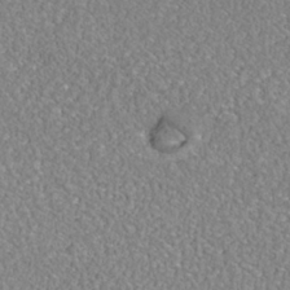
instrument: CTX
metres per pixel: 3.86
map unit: Nhe
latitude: -39.5399
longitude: -117.6127
